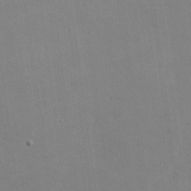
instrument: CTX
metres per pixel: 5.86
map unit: lHvf
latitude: -11.0864
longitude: -102.2711
